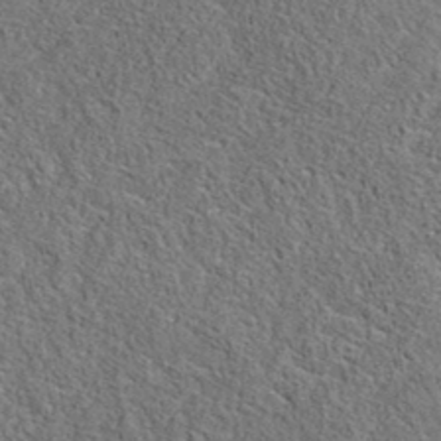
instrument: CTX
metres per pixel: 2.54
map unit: eAb
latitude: 36.1011
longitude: 113.1620
